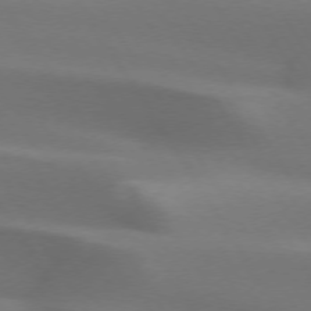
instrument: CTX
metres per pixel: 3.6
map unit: lApd
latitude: 73.1215
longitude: -50.6490
